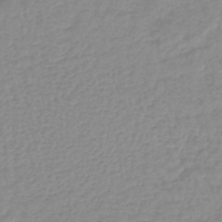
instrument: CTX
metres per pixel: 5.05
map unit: lHb
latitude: -41.3321
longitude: 71.0487
